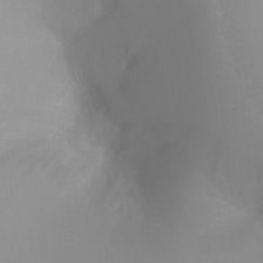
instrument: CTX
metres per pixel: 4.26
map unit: Ht
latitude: -4.4062
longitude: -27.4049
